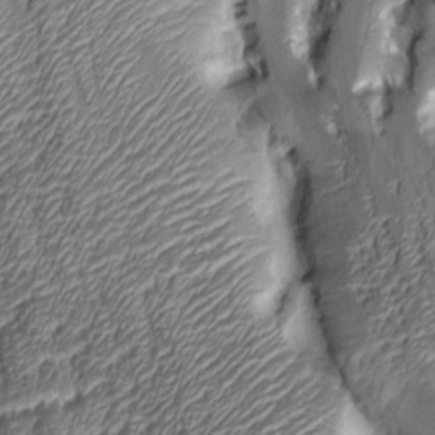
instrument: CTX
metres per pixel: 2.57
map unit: Aa
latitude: 7.1781
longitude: -128.3656
